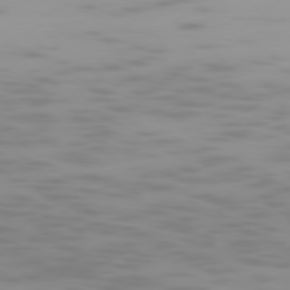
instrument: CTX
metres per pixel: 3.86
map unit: Ap
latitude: -79.0486
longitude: -72.2334
